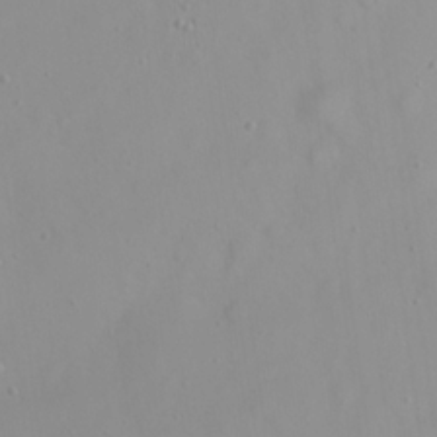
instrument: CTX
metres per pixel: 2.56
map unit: eHh
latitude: 23.8016
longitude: -64.7057
